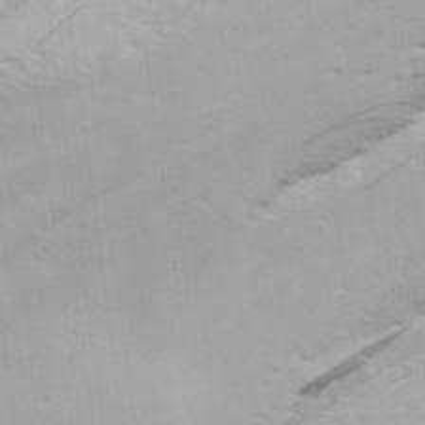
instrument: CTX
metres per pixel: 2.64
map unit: Ave
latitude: 19.3292
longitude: -138.3467
